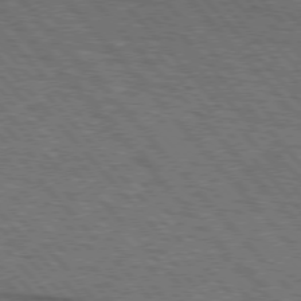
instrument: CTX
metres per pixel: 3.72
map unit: lApd
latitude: 75.7450
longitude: -84.7057
